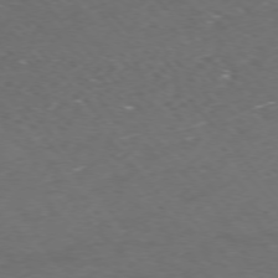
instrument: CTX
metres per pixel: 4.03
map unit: Ap
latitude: -76.1606
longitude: -70.2333
